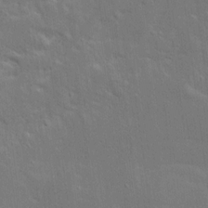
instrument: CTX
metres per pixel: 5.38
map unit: Ave
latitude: 15.9151
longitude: -138.7813
